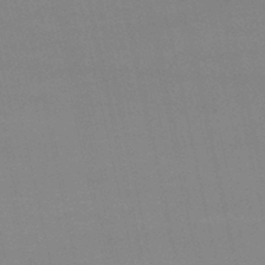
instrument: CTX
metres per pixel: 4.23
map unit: lHb
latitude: -45.6533
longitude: 58.6518
